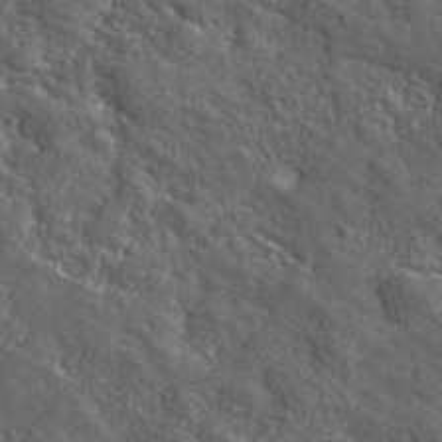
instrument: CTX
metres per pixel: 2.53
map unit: eHh
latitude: 42.2523
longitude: -90.5357
